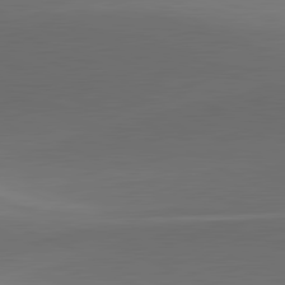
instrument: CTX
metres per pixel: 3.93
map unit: lApd
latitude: 81.9339
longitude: 130.4251
